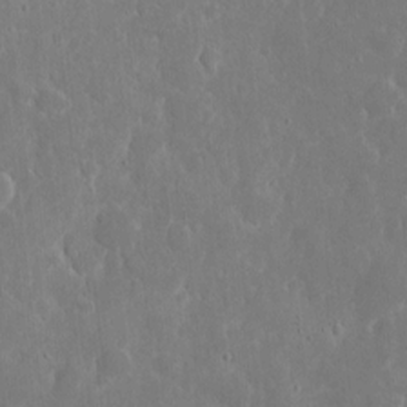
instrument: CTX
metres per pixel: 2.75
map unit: eHh
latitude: 7.3860
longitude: -70.6679
